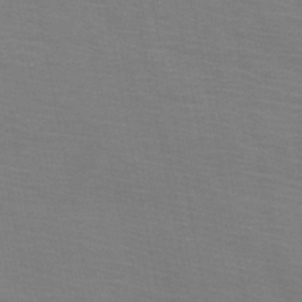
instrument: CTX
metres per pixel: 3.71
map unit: HNb
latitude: -46.4818
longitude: -47.3482
